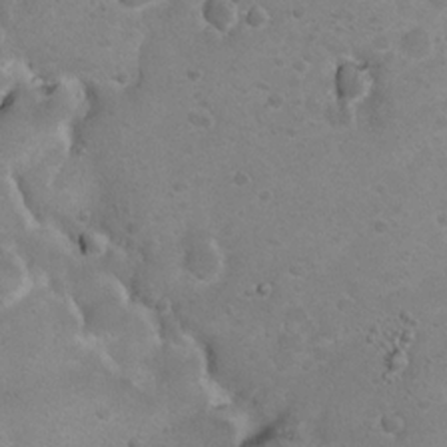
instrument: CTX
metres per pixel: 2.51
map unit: Nhu
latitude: 9.1781
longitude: -22.8002
